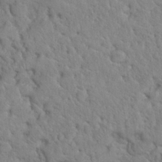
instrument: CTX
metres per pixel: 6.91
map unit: Hto
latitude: 18.1011
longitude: -34.9702
